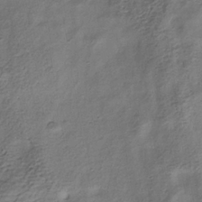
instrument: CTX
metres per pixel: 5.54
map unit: HNhu
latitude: -39.8234
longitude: 102.4062
